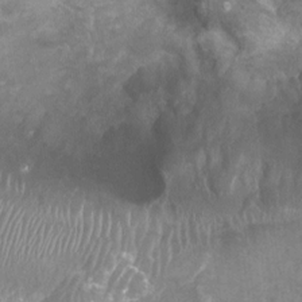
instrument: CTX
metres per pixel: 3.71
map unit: Ht
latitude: 3.8583
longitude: -19.9339
